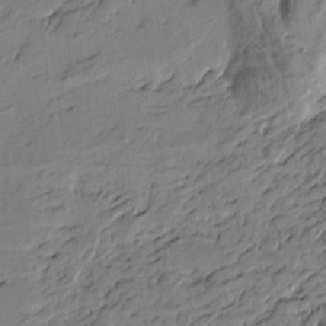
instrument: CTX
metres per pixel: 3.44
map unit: Htu
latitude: -4.3306
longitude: -177.1214
